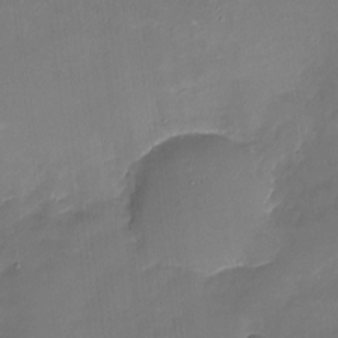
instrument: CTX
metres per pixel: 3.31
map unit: Nhu
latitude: -16.9731
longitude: -57.5560
